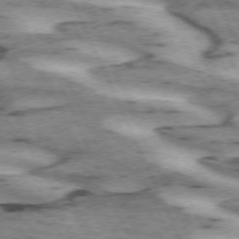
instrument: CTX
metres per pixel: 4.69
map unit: lApd
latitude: 72.1389
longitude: -54.4979
